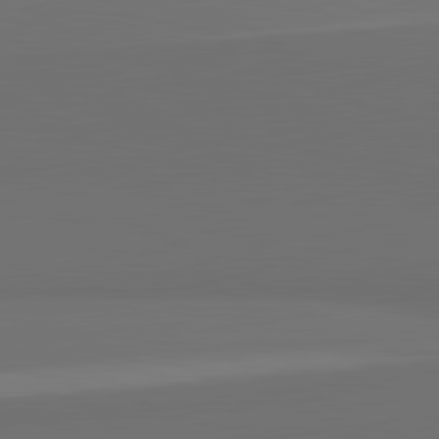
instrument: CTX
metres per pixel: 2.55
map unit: lApd
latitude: 81.7639
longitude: 152.5573
